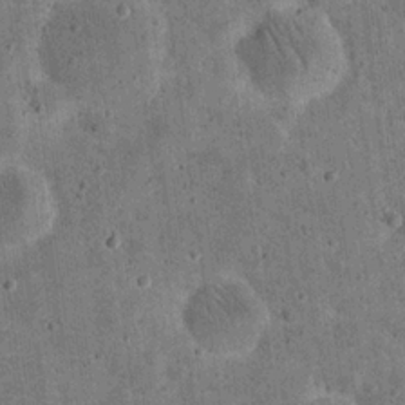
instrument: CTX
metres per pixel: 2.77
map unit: eHh
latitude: 20.9892
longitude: -63.4616
